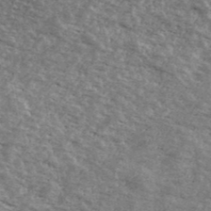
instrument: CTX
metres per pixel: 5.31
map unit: Ave
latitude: 40.8002
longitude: -108.8569
